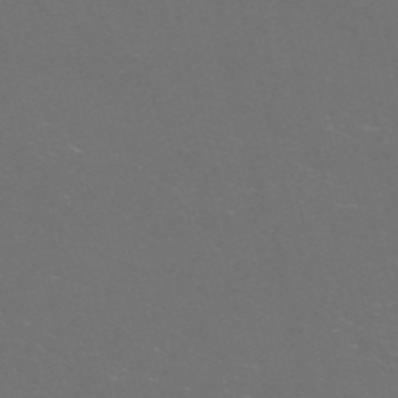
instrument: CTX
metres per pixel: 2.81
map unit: Nve
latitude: -57.5021
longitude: 52.3684
